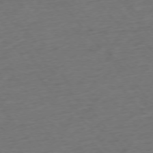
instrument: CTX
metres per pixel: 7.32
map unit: Ap
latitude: -75.5211
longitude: -83.0458
